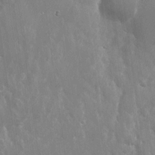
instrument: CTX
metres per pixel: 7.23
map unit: Nhu
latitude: -29.0864
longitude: -80.1956
